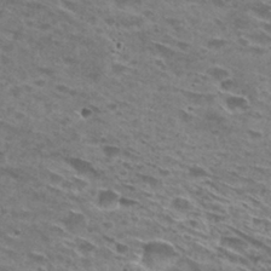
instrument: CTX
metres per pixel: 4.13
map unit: Hto
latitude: 29.0080
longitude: -46.5168
